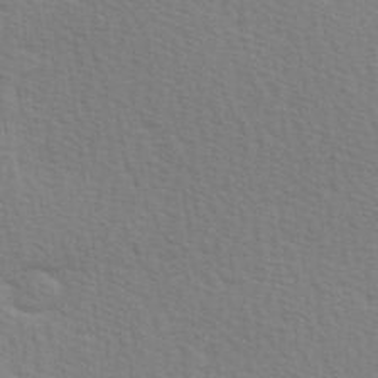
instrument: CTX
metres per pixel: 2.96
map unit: Hve
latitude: 26.1389
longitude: -94.0633
